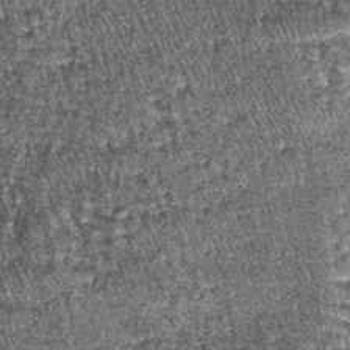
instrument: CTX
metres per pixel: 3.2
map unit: lHb
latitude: -39.9745
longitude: 66.9353
